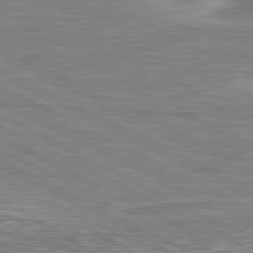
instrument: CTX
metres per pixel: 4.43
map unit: lApd
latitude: 80.7246
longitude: 172.4062
